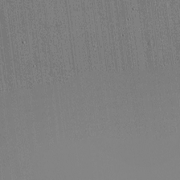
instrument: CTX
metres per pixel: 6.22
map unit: eHh
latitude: -4.3684
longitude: -80.3656
